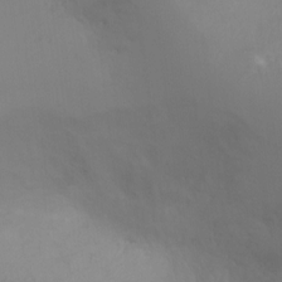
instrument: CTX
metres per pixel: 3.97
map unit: Ht
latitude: 0.5168
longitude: -21.3671
